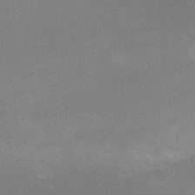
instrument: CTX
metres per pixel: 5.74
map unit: Nhe
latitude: -19.7478
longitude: 143.5210
